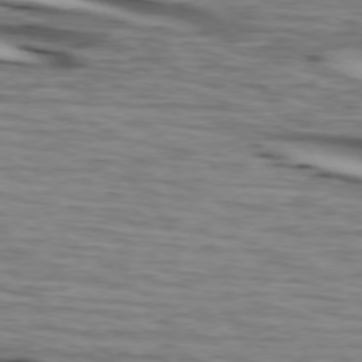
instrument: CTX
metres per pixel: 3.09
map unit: lApd
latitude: 73.9339
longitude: -64.3845
